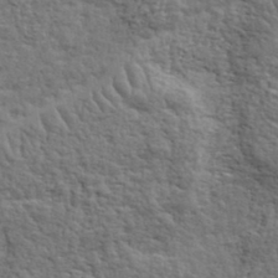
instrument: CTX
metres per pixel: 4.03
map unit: eHh
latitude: 36.7246
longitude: -81.6883
